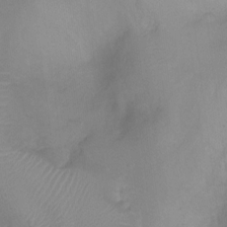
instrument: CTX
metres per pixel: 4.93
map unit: Ht
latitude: -10.6519
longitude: -27.7639
